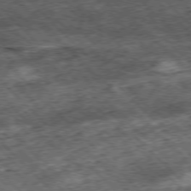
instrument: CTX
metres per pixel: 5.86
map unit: Hpe
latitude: -77.4265
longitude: 13.5021
